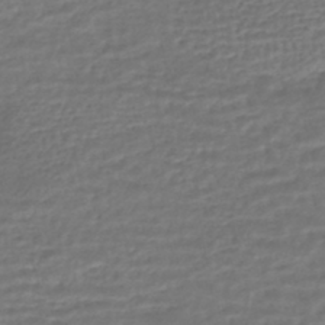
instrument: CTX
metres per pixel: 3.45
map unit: HNhu
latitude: -45.6344
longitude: 102.7274
